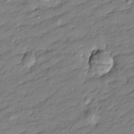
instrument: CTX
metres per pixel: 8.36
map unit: Htu
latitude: -8.3873
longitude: 177.1620
